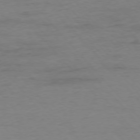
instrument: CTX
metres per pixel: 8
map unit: Ap
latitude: -76.9542
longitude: -83.8205
